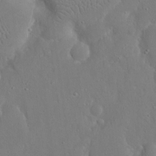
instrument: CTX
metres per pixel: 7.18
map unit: eHh
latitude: 16.8947
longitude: -71.0836
